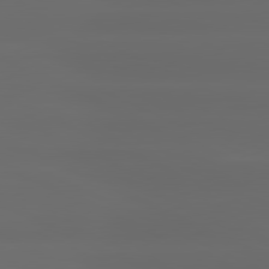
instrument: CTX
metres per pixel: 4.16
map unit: lApd
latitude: 80.8380
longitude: -137.7072
